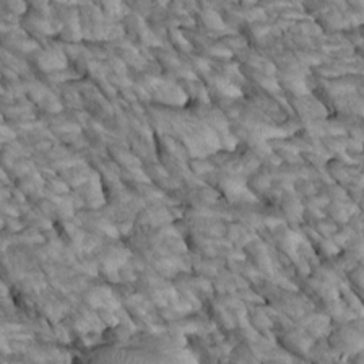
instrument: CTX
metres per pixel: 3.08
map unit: Htu
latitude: 2.1011
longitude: 143.9178
